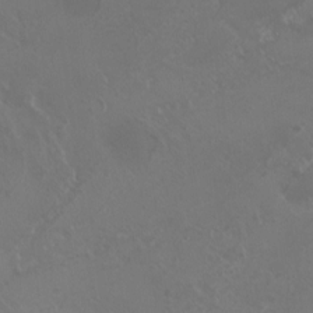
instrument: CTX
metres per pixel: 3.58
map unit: HNhu
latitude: 3.8394
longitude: -2.0444
